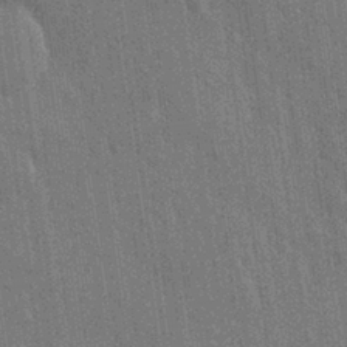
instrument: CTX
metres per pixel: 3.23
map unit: Nhu
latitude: 27.6883
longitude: -68.1578
